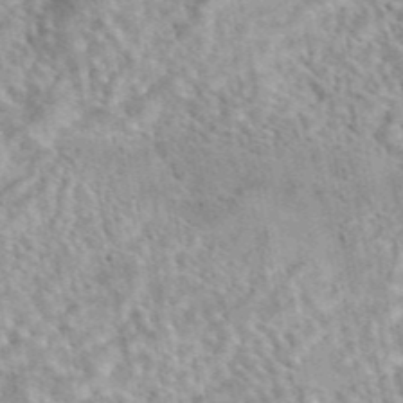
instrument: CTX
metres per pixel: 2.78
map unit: eAb
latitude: 44.3845
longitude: 109.2187
